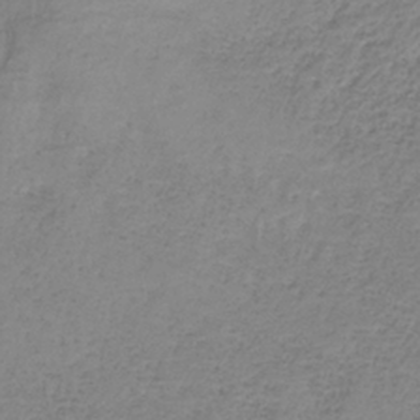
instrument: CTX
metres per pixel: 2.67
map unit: HNb
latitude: -34.4440
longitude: 53.4265
